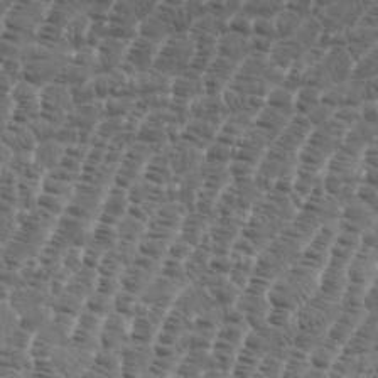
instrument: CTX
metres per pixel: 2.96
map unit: eHh
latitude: 36.5546
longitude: -136.5357
